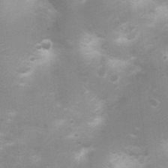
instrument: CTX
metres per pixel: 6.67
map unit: Nhu
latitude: 3.8583
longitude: -25.9906
